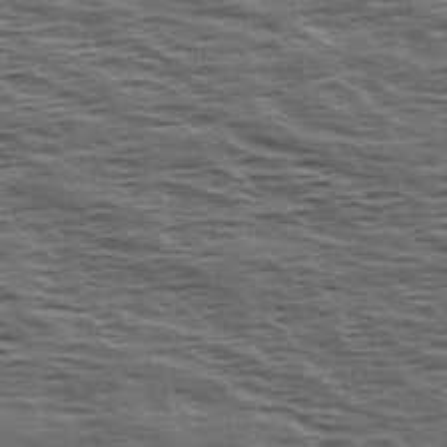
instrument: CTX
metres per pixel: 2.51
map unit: Hve
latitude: 31.8017
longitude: 149.7100
